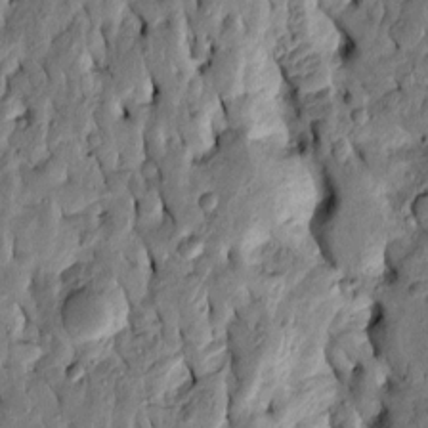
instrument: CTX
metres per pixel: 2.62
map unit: Htu
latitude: -3.9367
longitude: 156.5951
